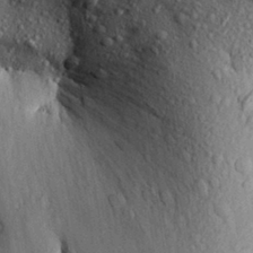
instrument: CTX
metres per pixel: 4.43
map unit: Aa
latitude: 30.0444
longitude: -136.4979
